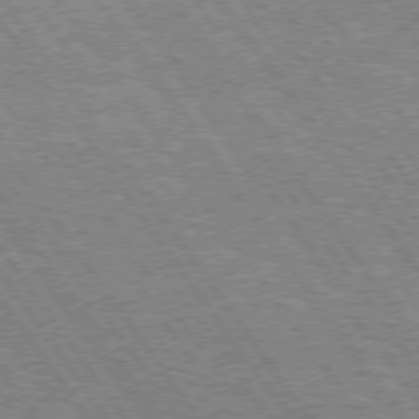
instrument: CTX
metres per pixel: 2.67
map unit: Hpe
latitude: 74.6679
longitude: -150.1389
